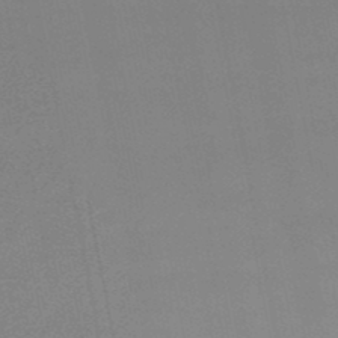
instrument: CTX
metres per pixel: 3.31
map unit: lHb
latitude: -49.1242
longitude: 68.7652
